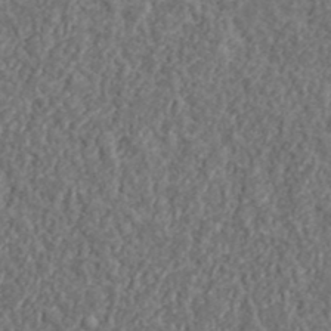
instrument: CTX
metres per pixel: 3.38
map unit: lHvf
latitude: 37.8961
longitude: -89.8017
